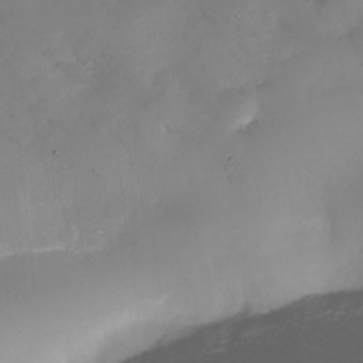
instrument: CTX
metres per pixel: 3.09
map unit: Nhe
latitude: -35.1242
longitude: -144.3089
